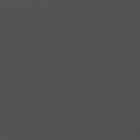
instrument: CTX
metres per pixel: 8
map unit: Hpe
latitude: -78.6518
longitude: 15.2565
